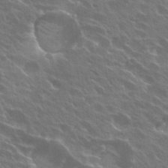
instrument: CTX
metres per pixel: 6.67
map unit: Hto
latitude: 27.7828
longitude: -41.4426
